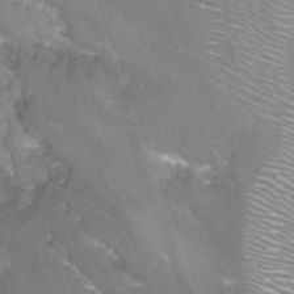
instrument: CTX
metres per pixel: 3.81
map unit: Nhu
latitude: -12.8975
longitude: -66.3656
